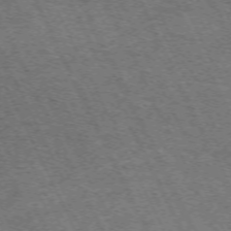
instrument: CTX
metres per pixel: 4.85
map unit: Hpe
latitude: -71.0487
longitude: 11.2943
